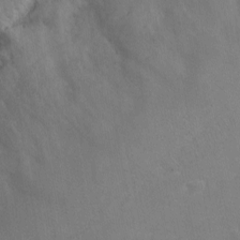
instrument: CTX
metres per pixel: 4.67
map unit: lAvf
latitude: -8.5574
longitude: -120.8569
